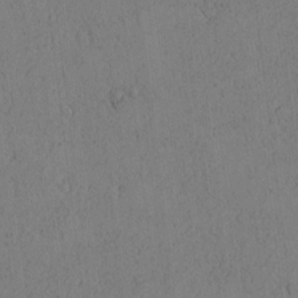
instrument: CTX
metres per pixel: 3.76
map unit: Htu
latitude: -3.0675
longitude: 167.7478
